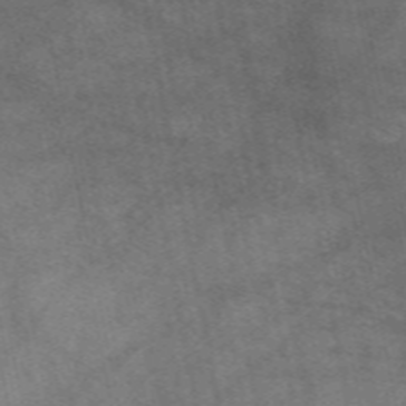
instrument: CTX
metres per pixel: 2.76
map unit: eAb
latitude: 51.4048
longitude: 109.6911
